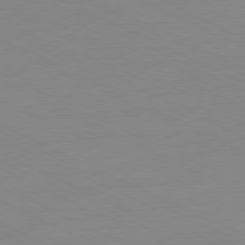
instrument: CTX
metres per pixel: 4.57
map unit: Ap
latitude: -80.8219
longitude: -93.5182
